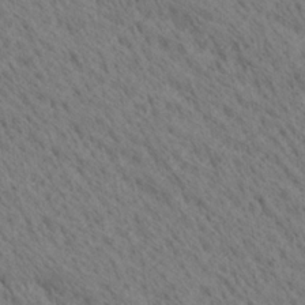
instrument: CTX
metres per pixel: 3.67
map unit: Ave
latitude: 20.7624
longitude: -139.6505
